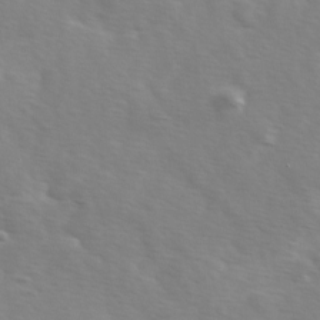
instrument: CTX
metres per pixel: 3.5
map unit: Ave
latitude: 1.2159
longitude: -113.2915
